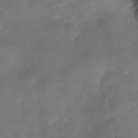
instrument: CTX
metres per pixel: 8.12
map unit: Nve
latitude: -26.8974
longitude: -148.1767
